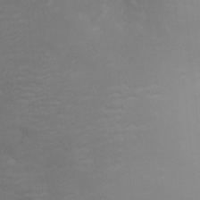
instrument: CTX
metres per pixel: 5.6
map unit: Ht
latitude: -6.9730
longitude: -21.6694
